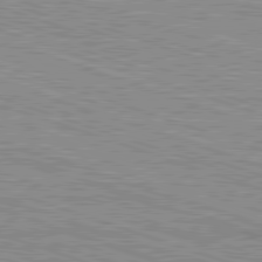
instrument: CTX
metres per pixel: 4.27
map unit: Hpe
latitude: -82.7841
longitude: 8.8786
